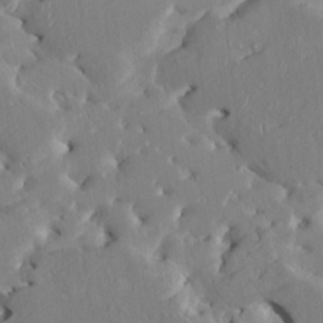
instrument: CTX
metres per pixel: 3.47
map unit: HNhu
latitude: 4.7813
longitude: -5.3671
